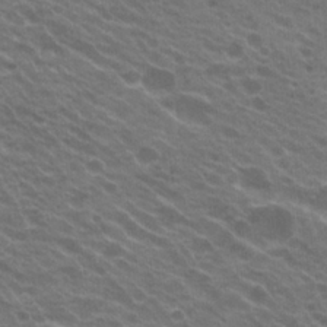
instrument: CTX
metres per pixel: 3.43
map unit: Hto
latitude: 22.3089
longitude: -38.3278
